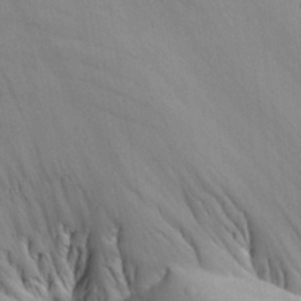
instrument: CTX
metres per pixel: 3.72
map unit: Aa
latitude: 25.9717
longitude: -133.3482
